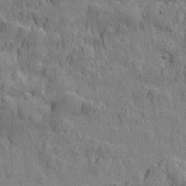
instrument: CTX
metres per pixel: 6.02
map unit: Htu
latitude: 0.9891
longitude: -175.7450
